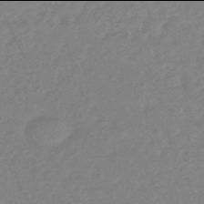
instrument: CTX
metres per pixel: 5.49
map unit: eHb
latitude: -46.0094
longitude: 84.1038
